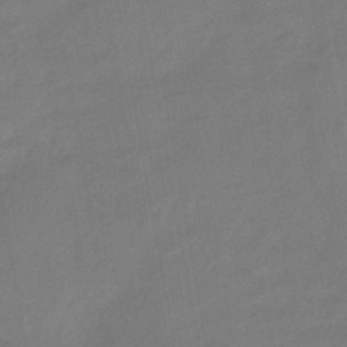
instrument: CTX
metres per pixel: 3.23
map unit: HNhu
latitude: -43.1431
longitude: 91.5777
